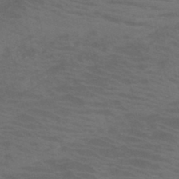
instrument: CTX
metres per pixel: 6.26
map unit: HNb
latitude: -46.1228
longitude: -47.1215
